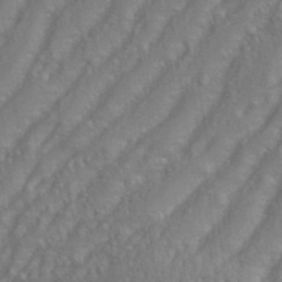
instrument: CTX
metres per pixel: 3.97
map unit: eHh
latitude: 35.3103
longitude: -133.5749
